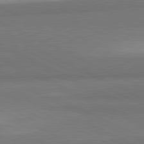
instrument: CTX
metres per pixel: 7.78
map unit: lApd
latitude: 81.5371
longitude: 157.6155
